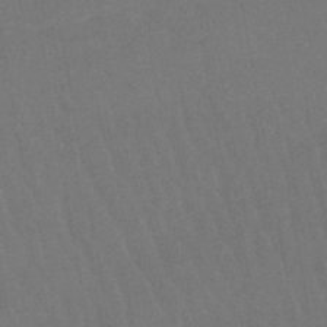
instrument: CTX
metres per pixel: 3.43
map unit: lHb
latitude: -45.3510
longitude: 67.6155
